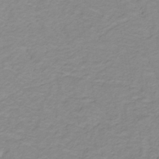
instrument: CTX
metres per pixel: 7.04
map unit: lHb
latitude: -31.7477
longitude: 65.2754
